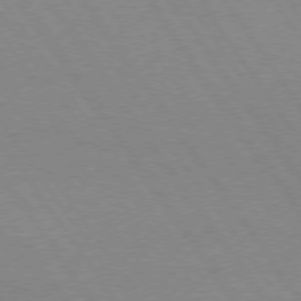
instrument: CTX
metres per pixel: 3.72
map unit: Hpe
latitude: 74.1389
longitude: -140.7435
